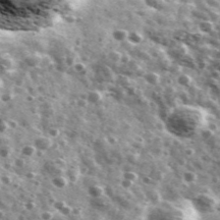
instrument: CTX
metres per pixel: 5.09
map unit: Ave
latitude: 41.0458
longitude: -106.2900
